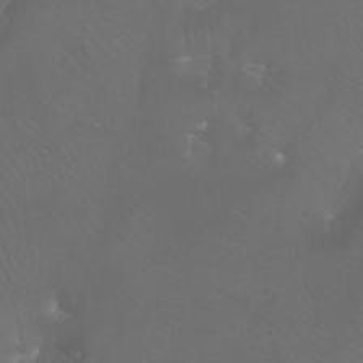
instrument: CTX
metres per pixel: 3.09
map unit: Htu
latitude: -7.8422
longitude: -33.6127
